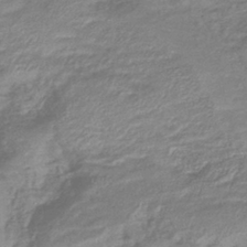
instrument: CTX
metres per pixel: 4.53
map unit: eHb
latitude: -40.3495
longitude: 78.6896
